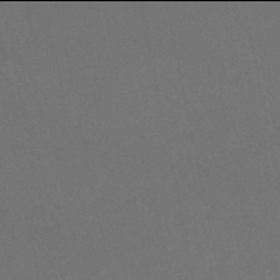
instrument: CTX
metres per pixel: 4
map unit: lHb
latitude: -46.0094
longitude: 61.3321
